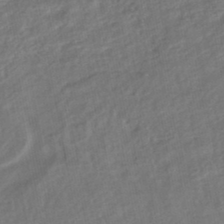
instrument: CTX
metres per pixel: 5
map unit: HNhu
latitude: -45.3510
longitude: 101.8611
